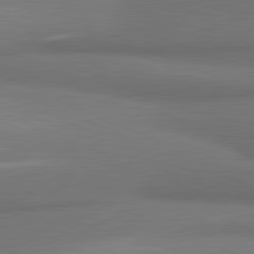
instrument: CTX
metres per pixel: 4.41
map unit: lApd
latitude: 81.7072
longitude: 173.9745
